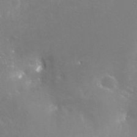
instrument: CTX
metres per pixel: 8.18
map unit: Nve
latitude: -24.8408
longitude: -109.4804
